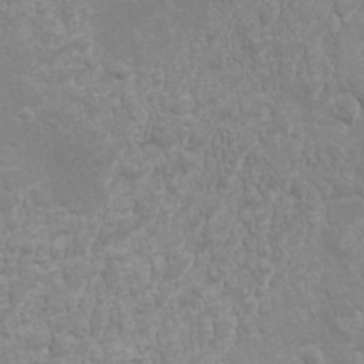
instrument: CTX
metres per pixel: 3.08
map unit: eHh
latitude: -4.6329
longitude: -74.4979
